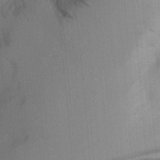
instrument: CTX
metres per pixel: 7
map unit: Aa
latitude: 21.2726
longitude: -144.0633
